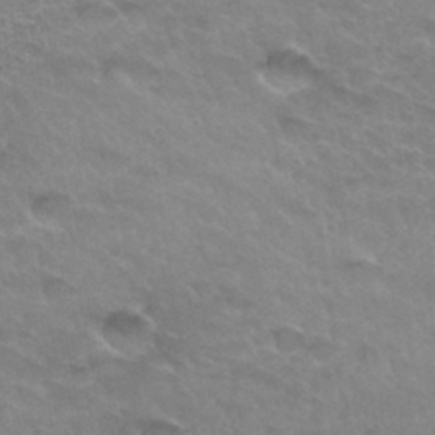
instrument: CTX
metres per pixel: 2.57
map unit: Hto
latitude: 33.8583
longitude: -46.8380
